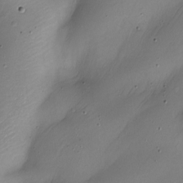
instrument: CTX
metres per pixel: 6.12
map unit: Nhe
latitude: -19.6722
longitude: 144.5385
